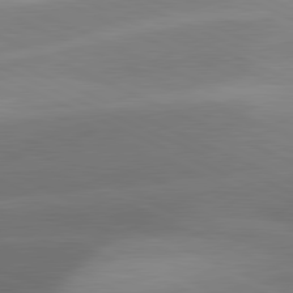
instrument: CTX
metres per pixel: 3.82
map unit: lApd
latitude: 81.3859
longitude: 125.6911
